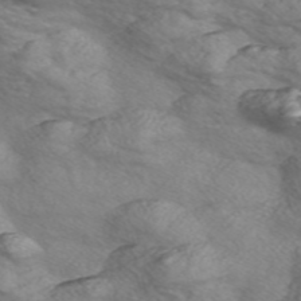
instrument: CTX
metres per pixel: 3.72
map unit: Nve
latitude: -57.1053
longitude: 55.0109
